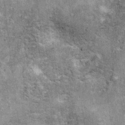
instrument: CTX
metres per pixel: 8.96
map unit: Ht
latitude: 11.0836
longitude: -38.5546
